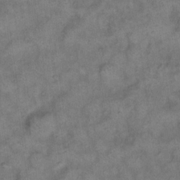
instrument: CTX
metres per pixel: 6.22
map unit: eHh
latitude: 14.2523
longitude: -64.9325
